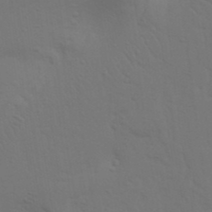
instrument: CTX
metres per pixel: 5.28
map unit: Nhu
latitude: 23.1781
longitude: -73.2726
